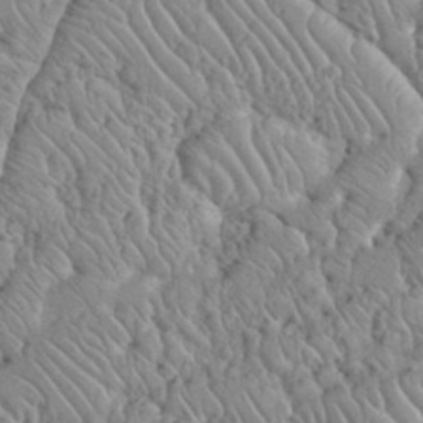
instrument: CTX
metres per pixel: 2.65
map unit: eHh
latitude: 35.8205
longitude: -64.9136
